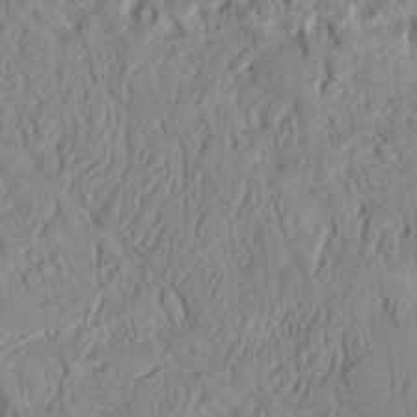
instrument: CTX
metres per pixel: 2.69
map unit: Nhu
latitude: 17.6127
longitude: -78.2145
